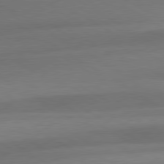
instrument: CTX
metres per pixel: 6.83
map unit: lApd
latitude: 79.6316
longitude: -88.8569
